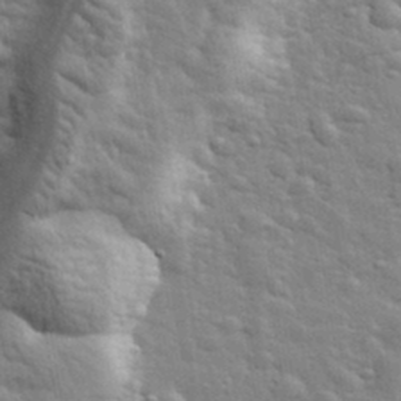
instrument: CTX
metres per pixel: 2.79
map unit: lHvf
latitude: 34.5923
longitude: -81.8394
